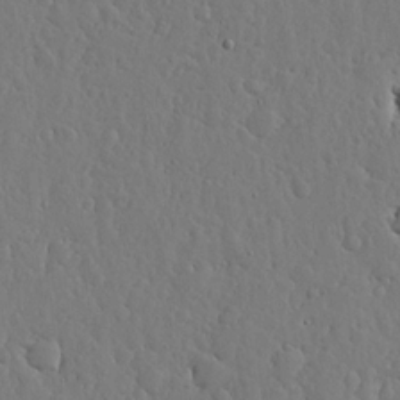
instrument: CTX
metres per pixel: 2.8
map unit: lHvf
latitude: 17.8961
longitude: -114.3656
